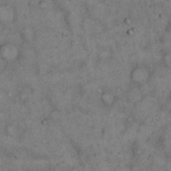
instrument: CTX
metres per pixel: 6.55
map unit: Hto
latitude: 15.3293
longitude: -61.5182
